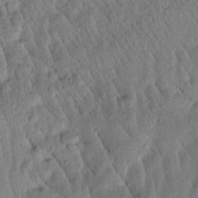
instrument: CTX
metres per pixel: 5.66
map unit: Htu
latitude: -2.9352
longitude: 169.6155
